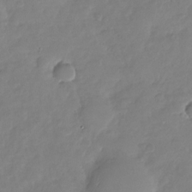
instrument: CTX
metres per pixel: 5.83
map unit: Nhu
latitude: -29.1809
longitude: -61.2537
